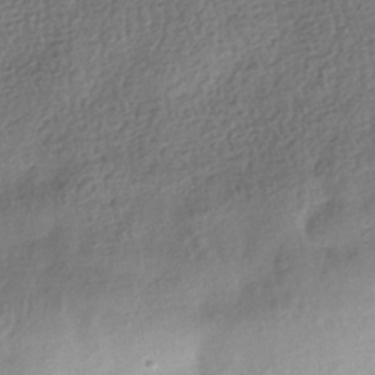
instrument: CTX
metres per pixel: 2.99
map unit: HNhu
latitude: -42.0661
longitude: 98.4062
